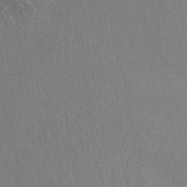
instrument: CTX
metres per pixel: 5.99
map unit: ANa
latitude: 45.9717
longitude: 27.3509
